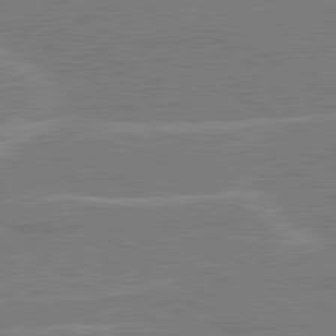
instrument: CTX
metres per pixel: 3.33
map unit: lApd
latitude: 80.8947
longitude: 122.6141
